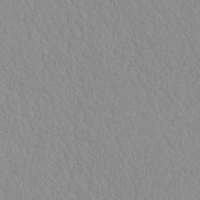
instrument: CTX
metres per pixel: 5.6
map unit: HNhu
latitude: -4.8030
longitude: 14.5385
